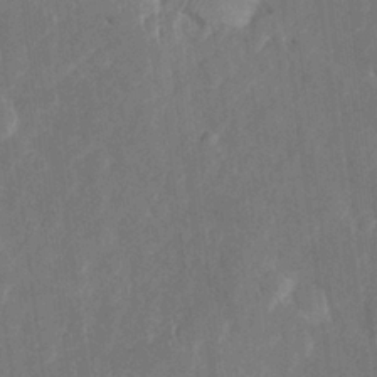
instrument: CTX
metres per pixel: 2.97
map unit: Htu
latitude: 1.4804
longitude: 147.2187
